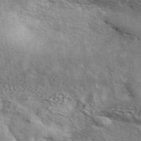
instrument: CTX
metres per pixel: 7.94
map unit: ANa
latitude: 45.1781
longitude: 46.8408
